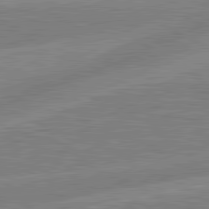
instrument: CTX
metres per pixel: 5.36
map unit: lApd
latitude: 81.0836
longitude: -168.1956
